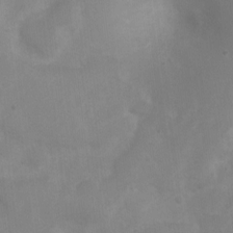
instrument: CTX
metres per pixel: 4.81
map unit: Nhu
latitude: 4.5168
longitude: -17.1781
